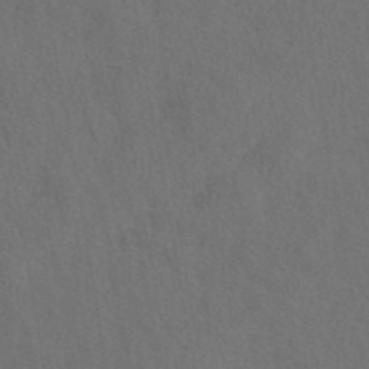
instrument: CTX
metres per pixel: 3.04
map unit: eAb
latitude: 43.6694
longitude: 109.8422
